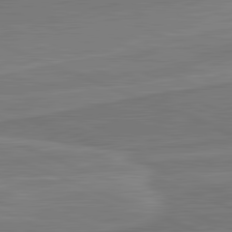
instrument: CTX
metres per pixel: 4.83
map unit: lApd
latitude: 82.2144
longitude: 141.8422
